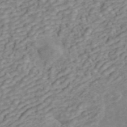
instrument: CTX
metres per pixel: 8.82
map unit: ANa
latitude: 45.8016
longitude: 22.3306
